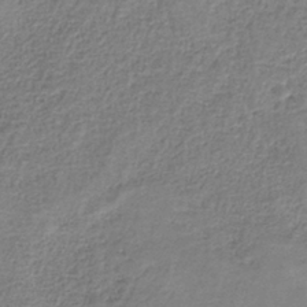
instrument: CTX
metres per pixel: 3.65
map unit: HNb
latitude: -35.3888
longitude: 52.2172
